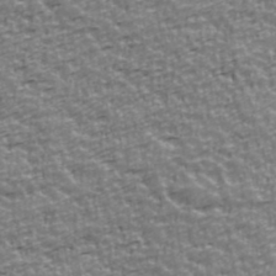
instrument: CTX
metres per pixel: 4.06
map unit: Ave
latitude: 41.7071
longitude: -112.7435
